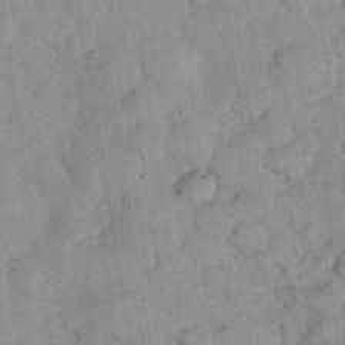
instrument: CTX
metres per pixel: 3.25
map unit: eHh
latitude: 36.7246
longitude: -67.8394
